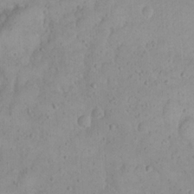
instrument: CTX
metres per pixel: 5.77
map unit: eHh
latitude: 23.2159
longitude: -66.7246
